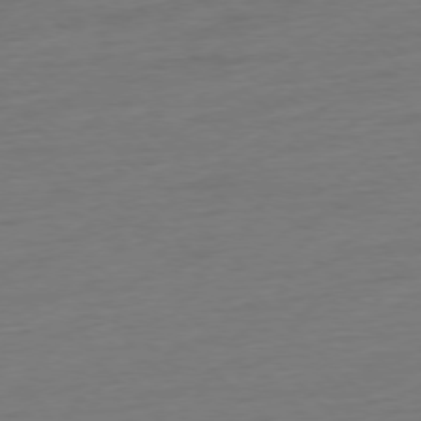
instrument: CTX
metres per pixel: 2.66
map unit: Hpe
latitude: -77.4265
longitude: -13.5938
